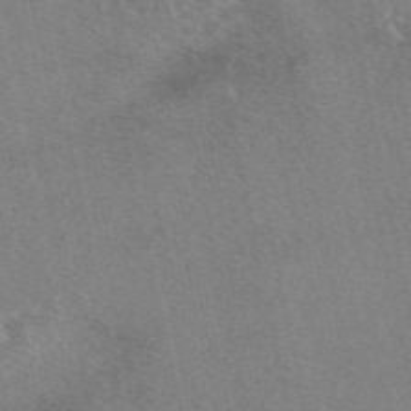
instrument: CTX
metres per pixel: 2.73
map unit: eAb
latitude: 48.4790
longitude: 112.5763
